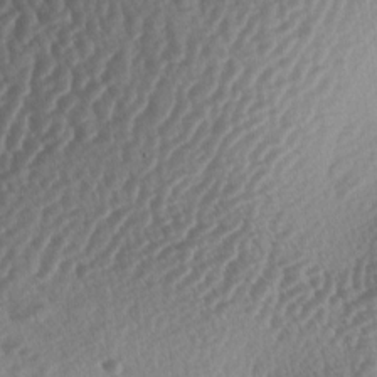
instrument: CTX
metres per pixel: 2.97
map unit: lAa
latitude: -3.9556
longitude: -128.2144
